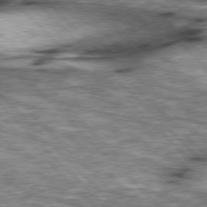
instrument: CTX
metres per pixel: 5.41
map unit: lApd
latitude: 76.9324
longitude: -50.6868
